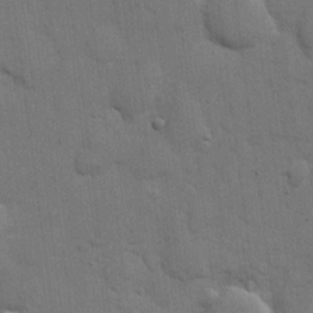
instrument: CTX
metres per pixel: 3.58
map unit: eHh
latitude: 11.6316
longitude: -67.3670
